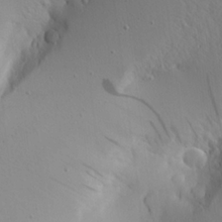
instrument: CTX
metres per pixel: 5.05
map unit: Aa
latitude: 21.3482
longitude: -143.7261
